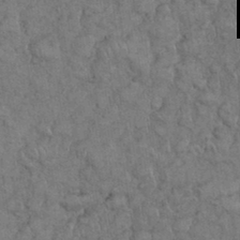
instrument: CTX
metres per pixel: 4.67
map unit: eHh
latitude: 35.6505
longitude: -63.0270
